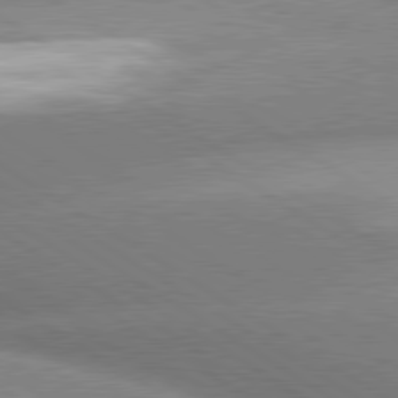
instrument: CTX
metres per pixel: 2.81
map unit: lApd
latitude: 80.0822
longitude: -154.4412
